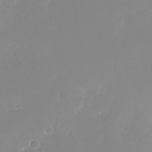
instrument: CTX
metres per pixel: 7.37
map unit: Nhu
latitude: -26.0283
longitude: -72.5357
